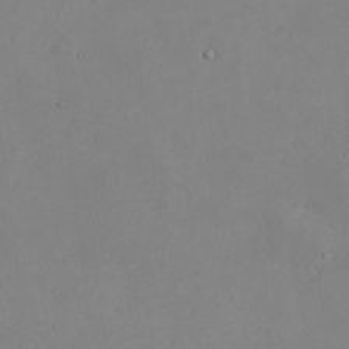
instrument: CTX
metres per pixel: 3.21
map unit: eHh
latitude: -2.3873
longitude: -74.7435
